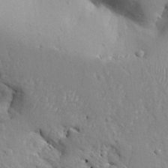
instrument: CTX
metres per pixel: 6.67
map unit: Aa
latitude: 27.0836
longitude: -129.2726
